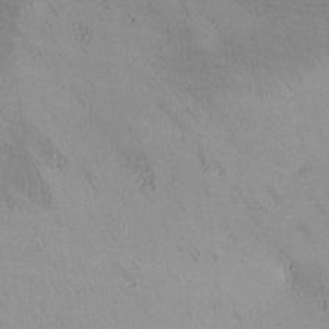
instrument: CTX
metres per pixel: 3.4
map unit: lAa
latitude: -4.9352
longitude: -121.0459
